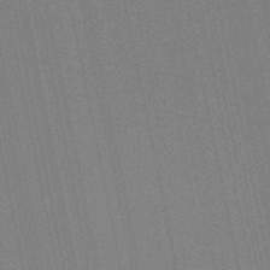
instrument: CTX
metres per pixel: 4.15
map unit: lHb
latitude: -46.4629
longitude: 57.6533
